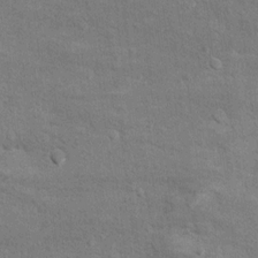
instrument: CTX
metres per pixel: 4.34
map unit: Hto
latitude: 10.8191
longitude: -37.1214
